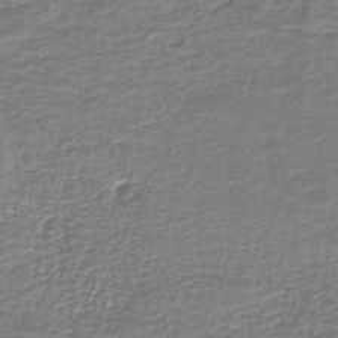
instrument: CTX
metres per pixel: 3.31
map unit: lHb
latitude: -43.8233
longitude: 53.8611
